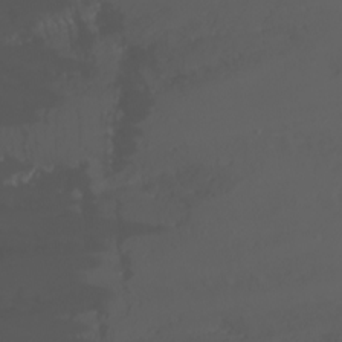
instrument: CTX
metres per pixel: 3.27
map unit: Nhu
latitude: -8.4251
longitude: -82.8380
